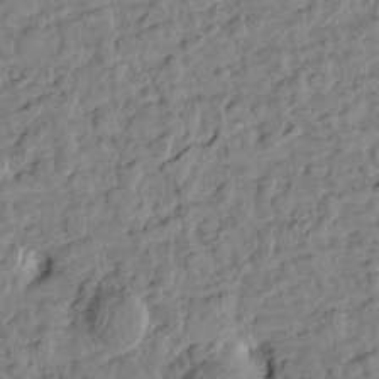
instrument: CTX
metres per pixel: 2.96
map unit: Htu
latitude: 0.9702
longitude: -179.5938
